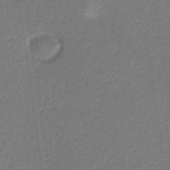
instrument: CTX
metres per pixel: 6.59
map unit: eHb
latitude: -31.2187
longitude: 67.2187
